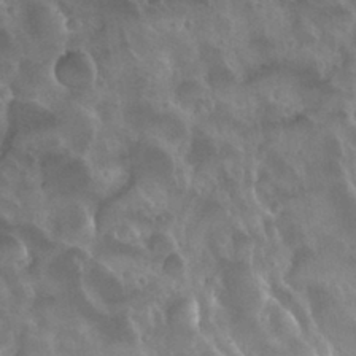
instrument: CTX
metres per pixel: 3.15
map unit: Nhu
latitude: 30.5357
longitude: -55.5938
